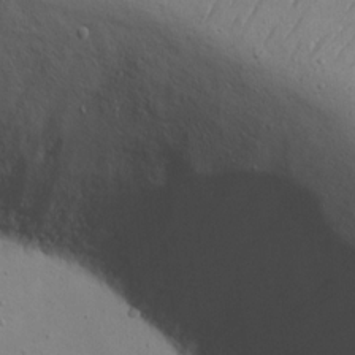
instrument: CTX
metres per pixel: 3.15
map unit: eHh
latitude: 17.5749
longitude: -71.2159
